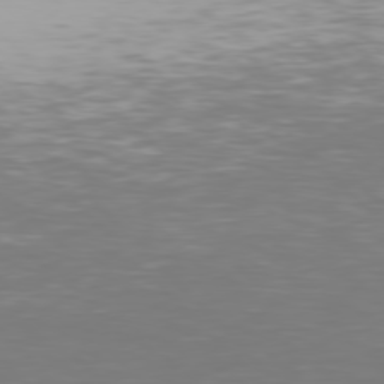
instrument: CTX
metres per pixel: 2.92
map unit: Hpe
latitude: 76.8002
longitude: -170.9325
